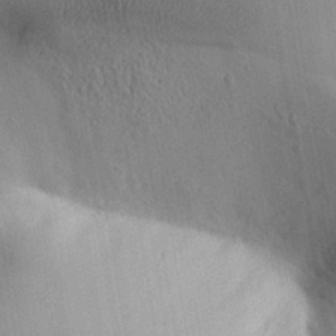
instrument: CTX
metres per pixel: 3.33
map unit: Aa
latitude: 32.3656
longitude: -144.3089
